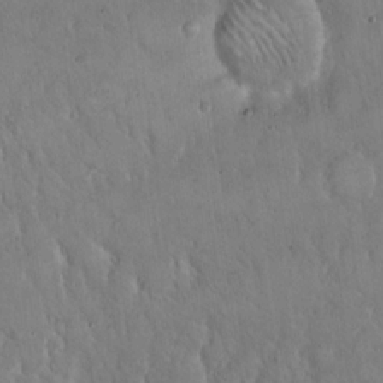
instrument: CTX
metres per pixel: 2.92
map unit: Hto
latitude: 16.3656
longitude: -59.4615
